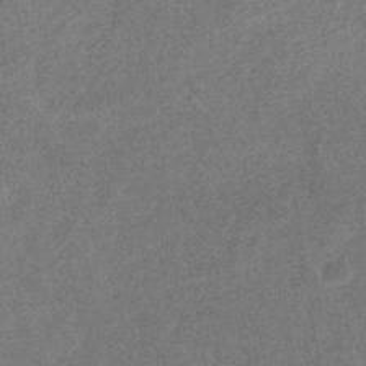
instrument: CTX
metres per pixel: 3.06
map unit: eHb
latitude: -35.4454
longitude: 78.4062
